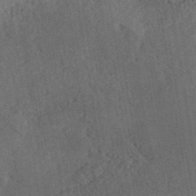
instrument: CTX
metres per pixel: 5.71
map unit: ANa
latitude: 41.2348
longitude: 52.4629
